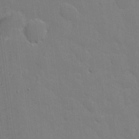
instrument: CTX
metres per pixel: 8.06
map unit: eHh
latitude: 4.7813
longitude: -67.3103
